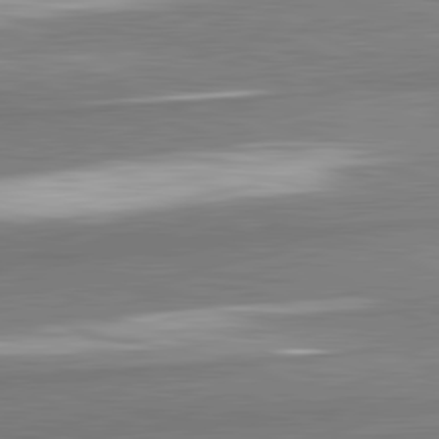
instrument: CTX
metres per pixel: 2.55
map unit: lApd
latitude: 82.1577
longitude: 174.4817
